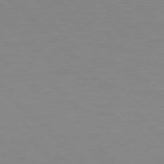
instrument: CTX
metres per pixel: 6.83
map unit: Hpe
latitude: 77.8205
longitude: -164.6490
